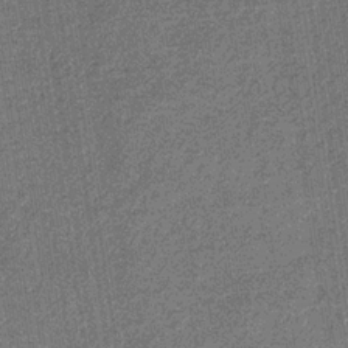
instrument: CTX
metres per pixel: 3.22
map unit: eHb
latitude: -30.9164
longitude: 70.7085
